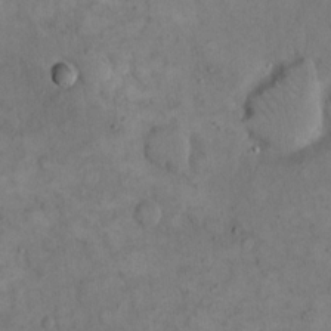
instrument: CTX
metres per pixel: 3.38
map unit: eHh
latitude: 14.4979
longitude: -67.6693
